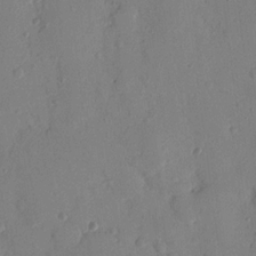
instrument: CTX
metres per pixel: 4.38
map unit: Nhu
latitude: 16.1767
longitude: -78.7435
